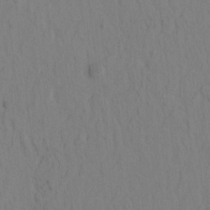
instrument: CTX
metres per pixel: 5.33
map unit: eHh
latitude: -1.1243
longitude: 17.6722
